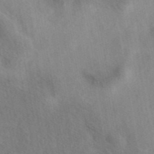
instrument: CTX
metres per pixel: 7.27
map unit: eAb
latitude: 42.6491
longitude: 110.8408
